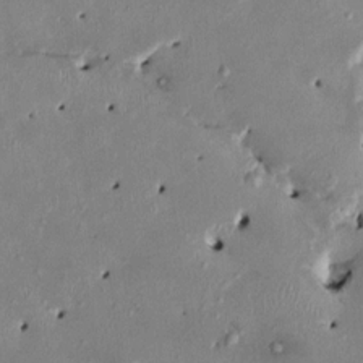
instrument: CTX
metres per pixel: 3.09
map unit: HNhu
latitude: 2.9513
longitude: -4.8191
